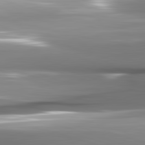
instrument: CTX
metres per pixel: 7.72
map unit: lApd
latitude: 82.4790
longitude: -141.9339
